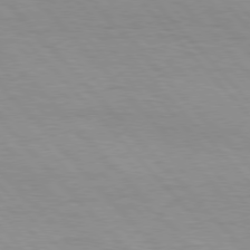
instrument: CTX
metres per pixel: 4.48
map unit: Hpe
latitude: 76.7057
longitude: -154.1011
